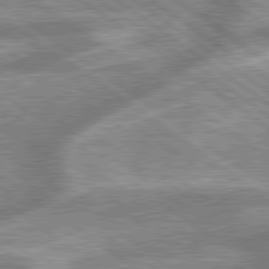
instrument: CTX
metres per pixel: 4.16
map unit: lApd
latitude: 79.5371
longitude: -168.9325
